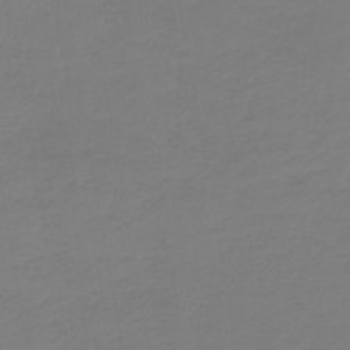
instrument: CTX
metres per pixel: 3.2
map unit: lHb
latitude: -42.8030
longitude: 63.8611
